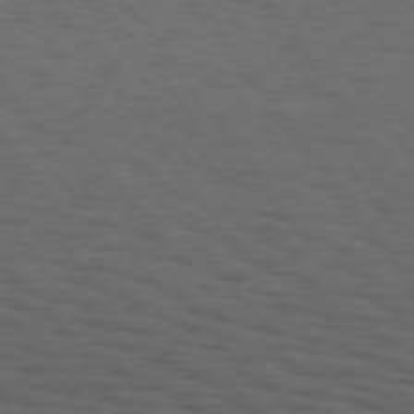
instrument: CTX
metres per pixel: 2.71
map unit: Hpe
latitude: 74.8191
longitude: -133.0458
